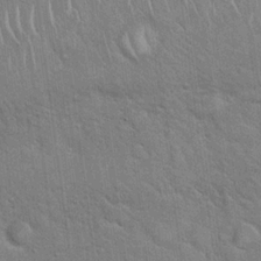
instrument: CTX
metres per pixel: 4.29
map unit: Hto
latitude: 18.9324
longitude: -52.2334
